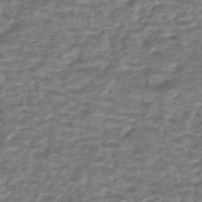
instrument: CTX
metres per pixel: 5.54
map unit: HNhu
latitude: -43.2564
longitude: 100.7274
